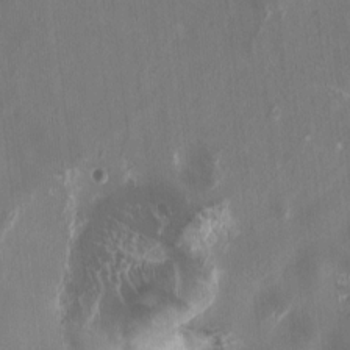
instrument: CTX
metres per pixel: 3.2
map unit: HNhu
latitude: 1.3481
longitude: -3.5749
